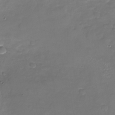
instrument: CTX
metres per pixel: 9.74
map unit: Nhu
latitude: -26.3873
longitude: -58.1578
